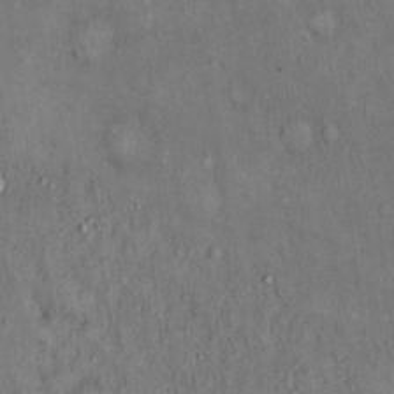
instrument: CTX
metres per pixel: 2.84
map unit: Hto
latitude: 15.1970
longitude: -60.9891
